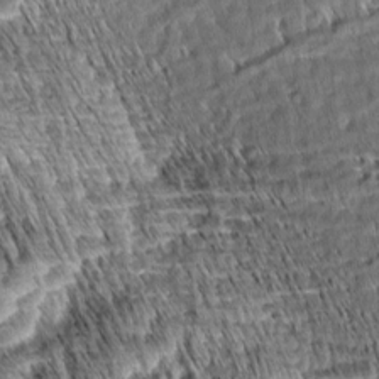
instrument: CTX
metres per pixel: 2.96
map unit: Aa
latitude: 7.8205
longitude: -132.7435
